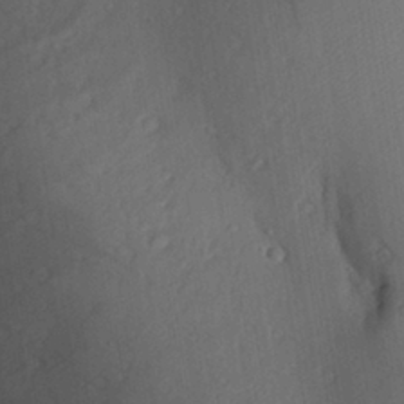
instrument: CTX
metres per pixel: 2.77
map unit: Aa
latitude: 26.5168
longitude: -136.3468
